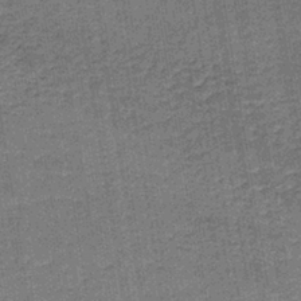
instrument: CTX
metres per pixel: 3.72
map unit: lHb
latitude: -35.9745
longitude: 59.5021
